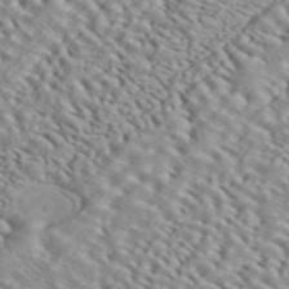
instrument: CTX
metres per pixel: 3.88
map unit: ANa
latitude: 45.0270
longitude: 37.2753
